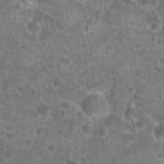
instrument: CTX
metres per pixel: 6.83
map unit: Hto
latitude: 19.7638
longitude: -42.8380
